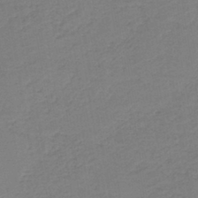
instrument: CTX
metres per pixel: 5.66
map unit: HNb
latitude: -42.5951
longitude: 49.6155
